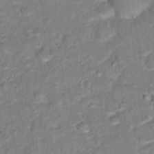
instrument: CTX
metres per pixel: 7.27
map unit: Hto
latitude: 16.9325
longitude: -35.5371
